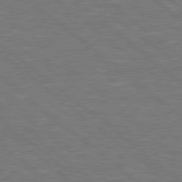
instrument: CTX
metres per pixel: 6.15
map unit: Hpe
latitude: 78.6113
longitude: -153.1403
